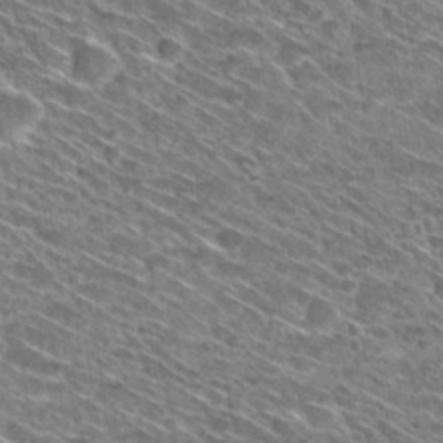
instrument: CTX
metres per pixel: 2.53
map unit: Hto
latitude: 30.1956
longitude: -45.1214
